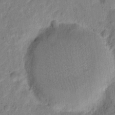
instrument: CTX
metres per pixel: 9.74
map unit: eHh
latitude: 11.6127
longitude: -65.7639
